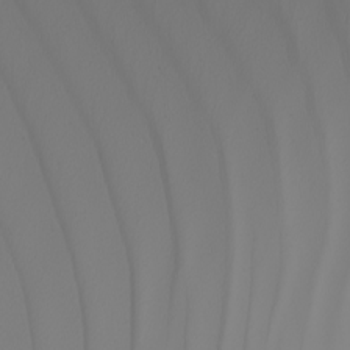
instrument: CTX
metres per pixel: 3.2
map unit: Nhu
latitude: -6.3684
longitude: -93.2159
